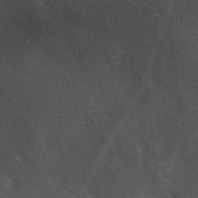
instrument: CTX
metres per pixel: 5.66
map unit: Ave
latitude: 0.7435
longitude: -111.7639
